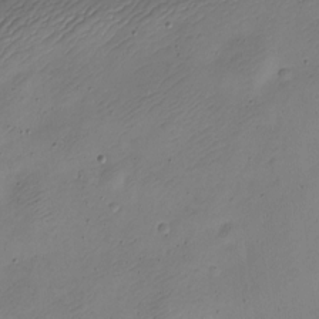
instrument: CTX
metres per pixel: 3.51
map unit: Nve
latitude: -22.9353
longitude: 106.2173
